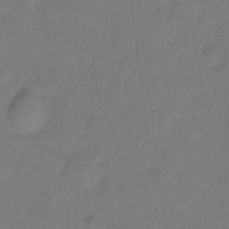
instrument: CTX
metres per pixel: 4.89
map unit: Hto
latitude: -2.0472
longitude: -34.4034
